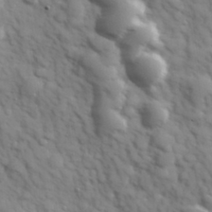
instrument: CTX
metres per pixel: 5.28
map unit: Hve
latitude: 32.2145
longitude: 150.6707
